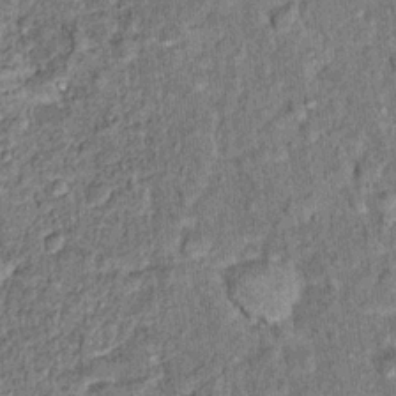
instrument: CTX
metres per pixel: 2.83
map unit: Hto
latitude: 14.8380
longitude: -34.8191
